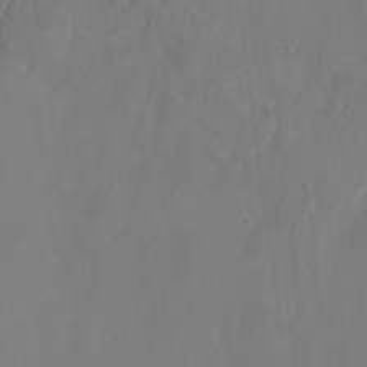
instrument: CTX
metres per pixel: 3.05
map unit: Nhu
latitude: -22.9353
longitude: -71.0080
